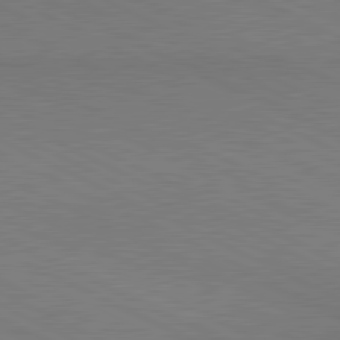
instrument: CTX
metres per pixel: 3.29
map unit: lApd
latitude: 80.8947
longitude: 148.4818
